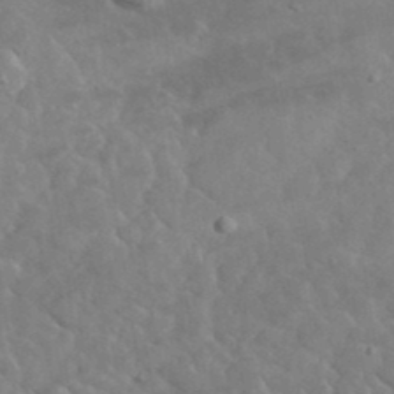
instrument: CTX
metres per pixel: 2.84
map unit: lHvf
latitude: 37.2348
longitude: -89.7261
